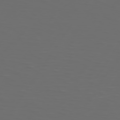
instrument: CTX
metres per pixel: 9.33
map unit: Hpe
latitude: 74.7246
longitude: -125.8016
